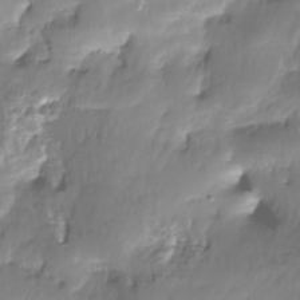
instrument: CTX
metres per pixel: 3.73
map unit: Nhe
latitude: -36.6329
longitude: -179.4994
